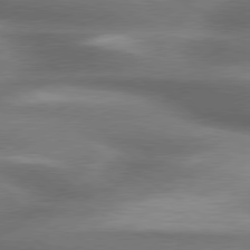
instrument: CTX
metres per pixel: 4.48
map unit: lApd
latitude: 79.5938
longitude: -118.7435
